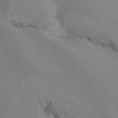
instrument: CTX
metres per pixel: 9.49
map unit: Nhu
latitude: -14.5952
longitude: -54.2333
